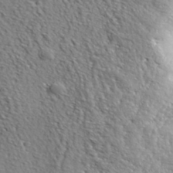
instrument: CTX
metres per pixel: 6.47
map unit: eHh
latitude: 36.5168
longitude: -80.6113
